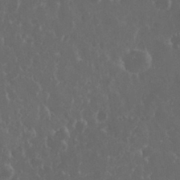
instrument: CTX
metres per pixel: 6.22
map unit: eHh
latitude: 33.8205
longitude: -61.1025
